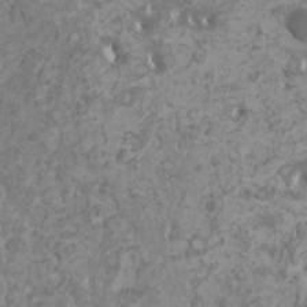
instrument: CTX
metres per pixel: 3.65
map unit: HNhu
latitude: -0.7464
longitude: 1.8990
